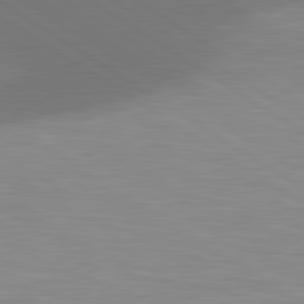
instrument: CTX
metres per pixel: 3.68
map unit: lApd
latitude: 81.0836
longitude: 161.2754
